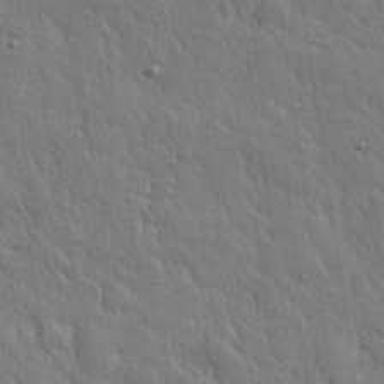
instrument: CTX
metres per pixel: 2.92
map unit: eHh
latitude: 31.4994
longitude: -79.2726
